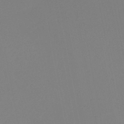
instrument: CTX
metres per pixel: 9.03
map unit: HNb
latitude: -45.8989
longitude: 55.8611
